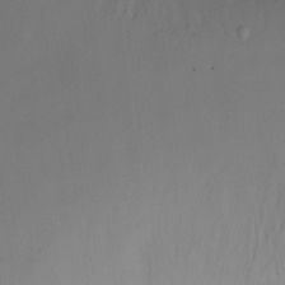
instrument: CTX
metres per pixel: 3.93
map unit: Nhu
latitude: -17.5399
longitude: -45.4993
